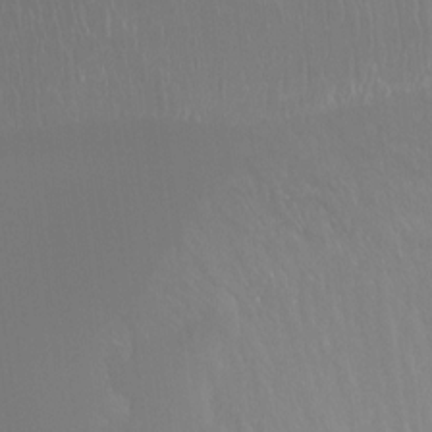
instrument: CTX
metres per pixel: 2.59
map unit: Ht
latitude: -15.9367
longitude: -44.1766
